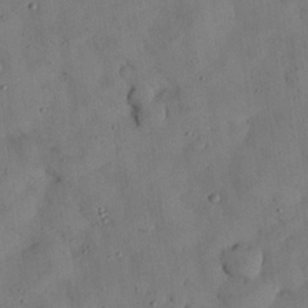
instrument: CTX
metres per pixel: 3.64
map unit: Nhu
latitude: 28.2144
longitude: -72.3090
